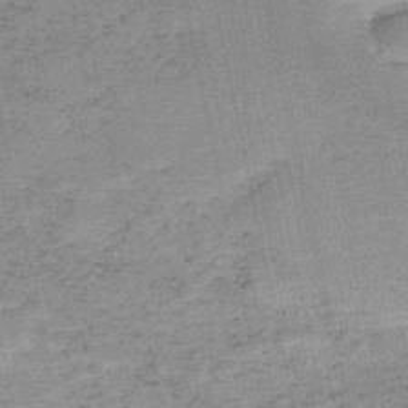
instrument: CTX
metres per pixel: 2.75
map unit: HNb
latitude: -51.2565
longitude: -51.5371
